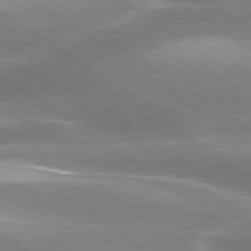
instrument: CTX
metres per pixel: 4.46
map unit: lApd
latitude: 80.3467
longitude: -119.7071
